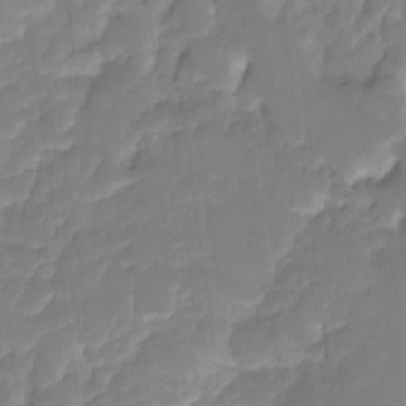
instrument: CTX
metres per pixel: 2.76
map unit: Ht
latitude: -14.6897
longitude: -56.4601
